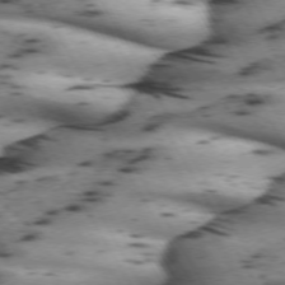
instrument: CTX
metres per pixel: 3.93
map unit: lApd
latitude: 71.6505
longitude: -52.1200
